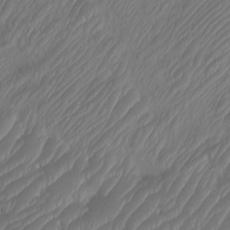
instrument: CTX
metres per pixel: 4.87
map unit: Htu
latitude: -10.8975
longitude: -72.8191
